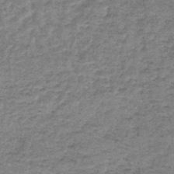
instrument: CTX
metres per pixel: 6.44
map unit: lHb
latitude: -44.0661
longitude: 66.5574
